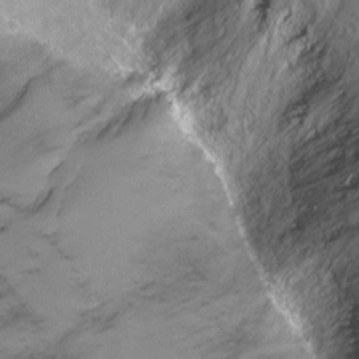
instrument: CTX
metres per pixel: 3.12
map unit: Ht
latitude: -6.3117
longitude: -36.4412
